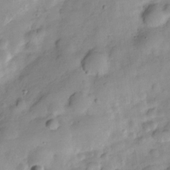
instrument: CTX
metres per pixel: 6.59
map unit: Hve
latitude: -28.9731
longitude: 93.5588
